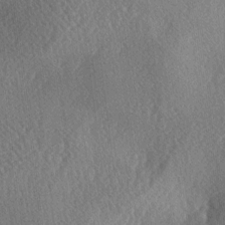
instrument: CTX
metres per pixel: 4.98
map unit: lAa
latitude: -3.8233
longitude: -126.0633
